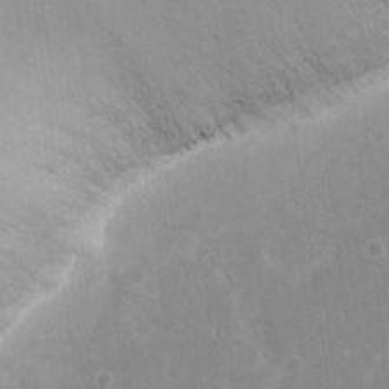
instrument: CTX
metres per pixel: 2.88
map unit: eHh
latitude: 14.9325
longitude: -71.9150
